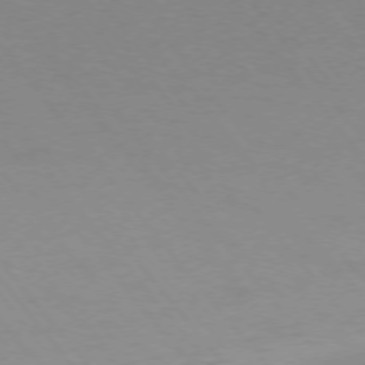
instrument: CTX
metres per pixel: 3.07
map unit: Ap
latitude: -75.7667
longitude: -64.9703
